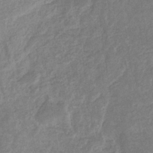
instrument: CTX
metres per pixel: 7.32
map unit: eHb
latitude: -34.6896
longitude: 76.5196
